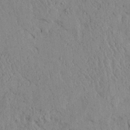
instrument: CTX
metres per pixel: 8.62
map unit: Ave
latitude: 24.0255
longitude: -133.6883
